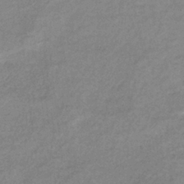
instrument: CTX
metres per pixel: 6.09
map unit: eHb
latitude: -38.3495
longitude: 78.4629
